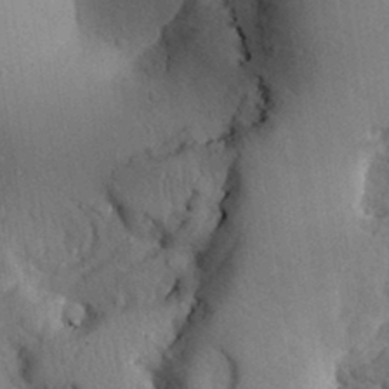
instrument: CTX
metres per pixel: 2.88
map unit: Aa
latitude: 31.2348
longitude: -144.2900
